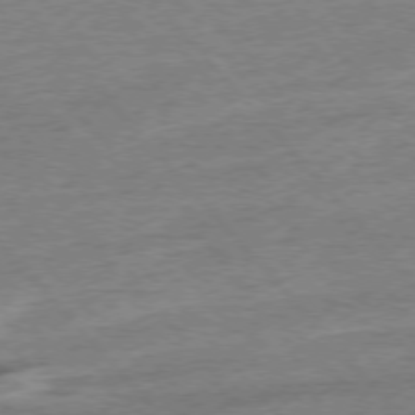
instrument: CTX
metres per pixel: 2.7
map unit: Ap
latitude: -77.1998
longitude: -96.0444
